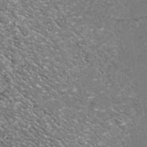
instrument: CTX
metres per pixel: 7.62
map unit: Nhu
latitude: -38.9920
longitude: -81.4804
